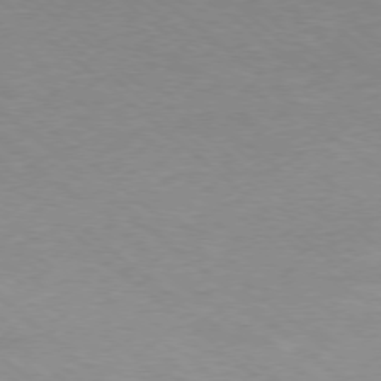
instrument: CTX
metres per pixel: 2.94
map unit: Ap
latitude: -77.8422
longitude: -92.7624
